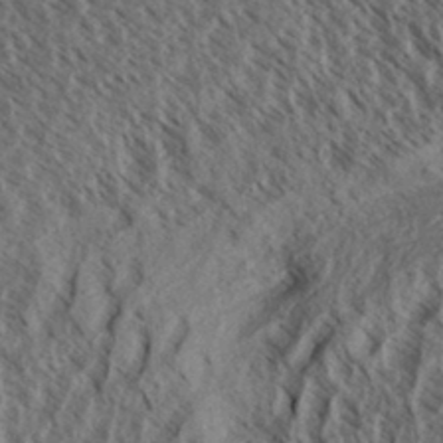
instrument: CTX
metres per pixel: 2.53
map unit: Aa
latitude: 34.2522
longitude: -139.1781
